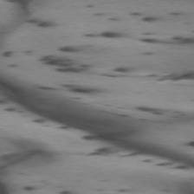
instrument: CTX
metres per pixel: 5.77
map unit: lApd
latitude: 74.5735
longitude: -64.0822
